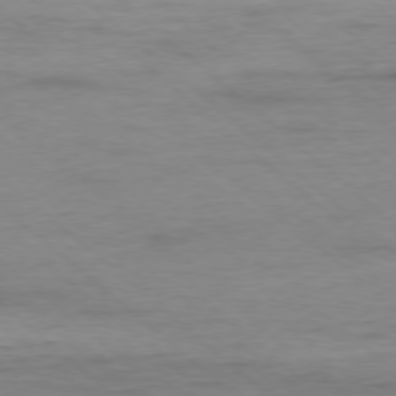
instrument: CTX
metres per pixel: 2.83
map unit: Ap
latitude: -77.8611
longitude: -93.1403
